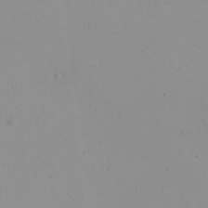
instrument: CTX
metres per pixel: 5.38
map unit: eHh
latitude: 21.5182
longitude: -63.8017
